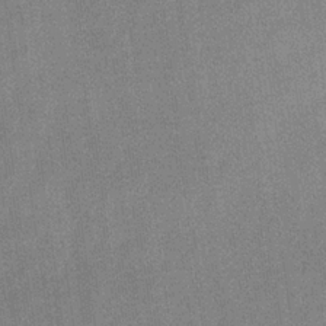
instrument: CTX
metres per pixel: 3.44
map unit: eHb
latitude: -31.2187
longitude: 74.1795
